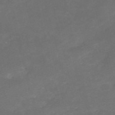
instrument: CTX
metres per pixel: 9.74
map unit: HNb
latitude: -54.5952
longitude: -36.0444
